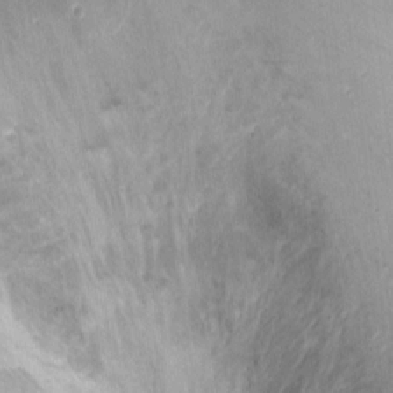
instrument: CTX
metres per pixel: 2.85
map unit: Ht
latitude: -2.5573
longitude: -33.2348
